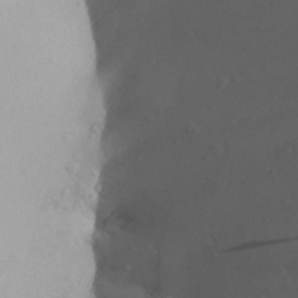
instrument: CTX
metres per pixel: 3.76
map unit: Aa
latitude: 25.8772
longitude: -147.5560
